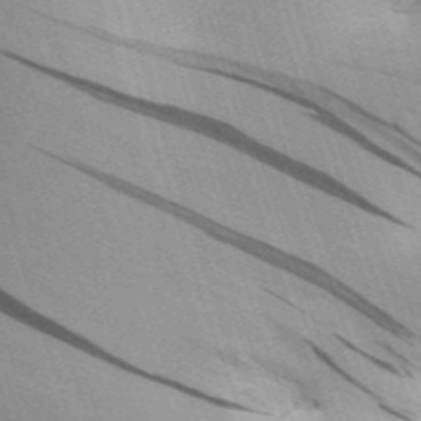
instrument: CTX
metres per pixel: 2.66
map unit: Aa
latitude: 30.1956
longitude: -136.8947
